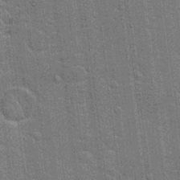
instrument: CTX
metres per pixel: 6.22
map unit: Hto
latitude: 20.4223
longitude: -48.4601
